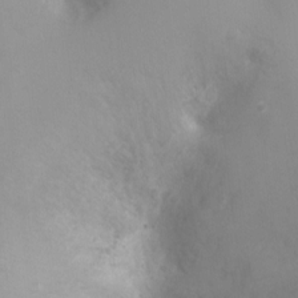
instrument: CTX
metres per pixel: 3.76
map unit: Ht
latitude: -4.3117
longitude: -29.1781
